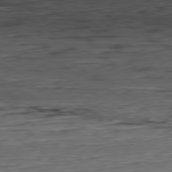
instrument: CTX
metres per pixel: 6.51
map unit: Hpe
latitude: -80.6519
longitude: 20.7841
